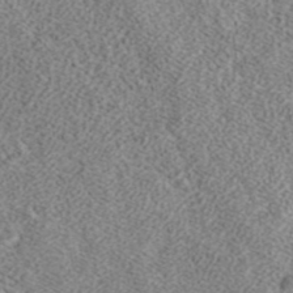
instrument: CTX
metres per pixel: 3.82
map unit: ANa
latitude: 40.1199
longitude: 20.2172
